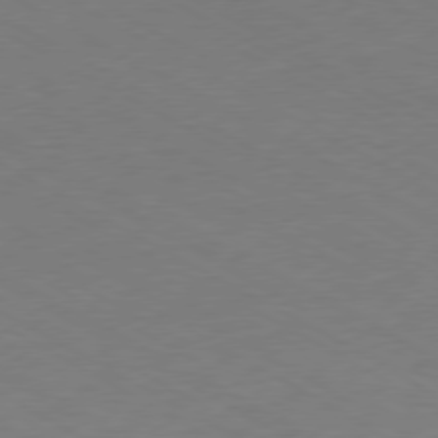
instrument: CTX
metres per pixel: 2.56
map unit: Ap
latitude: -76.2173
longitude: -76.7057
